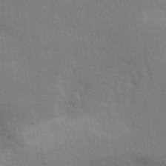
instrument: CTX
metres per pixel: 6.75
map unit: Aa
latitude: 28.8758
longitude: -144.4601
